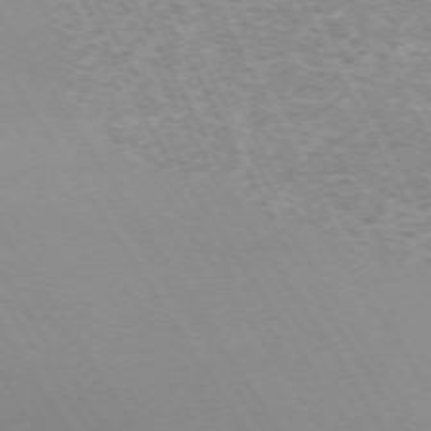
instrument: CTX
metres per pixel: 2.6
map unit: Hpe
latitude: -72.2550
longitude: 11.7100
